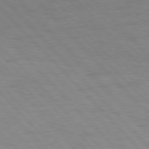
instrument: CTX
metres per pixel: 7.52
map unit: Hpe
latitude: 76.8380
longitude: -154.3656
